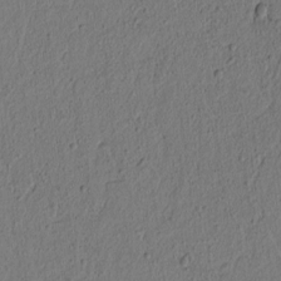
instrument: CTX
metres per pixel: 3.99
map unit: lAvf
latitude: 6.2334
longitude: 166.5952
